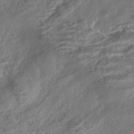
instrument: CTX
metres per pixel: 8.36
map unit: HNhu
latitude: -43.5210
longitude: 100.2550
